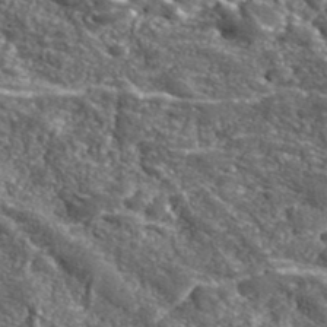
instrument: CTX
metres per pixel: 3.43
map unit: eHh
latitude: 42.1200
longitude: -90.4979
